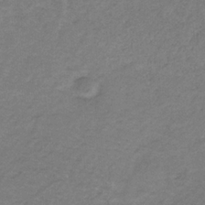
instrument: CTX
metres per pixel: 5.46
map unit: HNb
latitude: -32.5952
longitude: 58.8785
